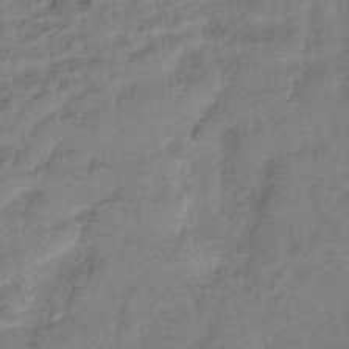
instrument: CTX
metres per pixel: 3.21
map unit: eHb
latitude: -42.9730
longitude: 83.5777
